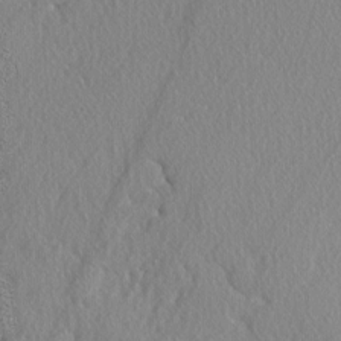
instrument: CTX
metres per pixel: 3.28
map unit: lAvf
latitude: -5.5210
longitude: -109.3292
